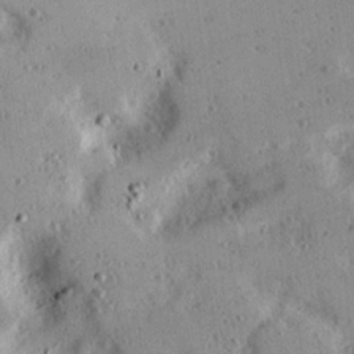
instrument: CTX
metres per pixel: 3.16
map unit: Hve
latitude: 25.7827
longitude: -93.4804
